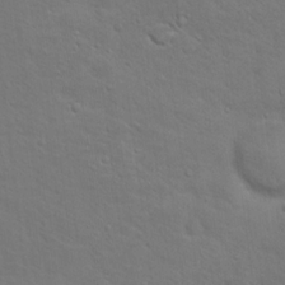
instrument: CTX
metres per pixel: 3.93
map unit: Nhu
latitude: 18.2522
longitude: -33.6883
